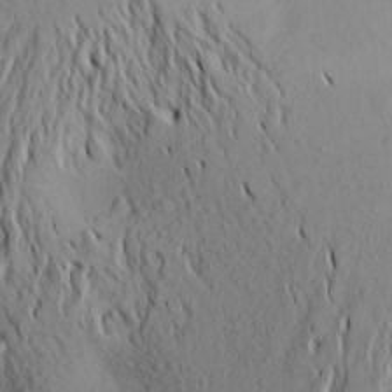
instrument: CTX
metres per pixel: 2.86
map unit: Aa
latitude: 23.6694
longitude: -144.9325
